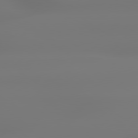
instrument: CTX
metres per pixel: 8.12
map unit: lApd
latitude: 79.4616
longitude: -137.2537
